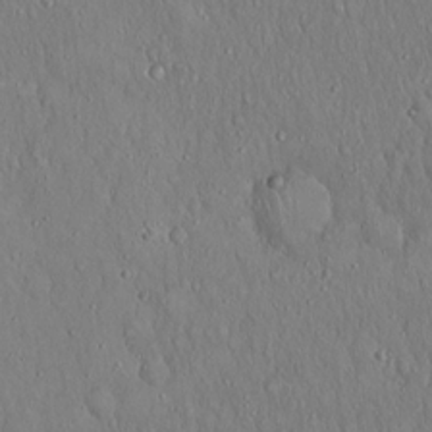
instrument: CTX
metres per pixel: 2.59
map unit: Hto
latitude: 18.3656
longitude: -60.1766
